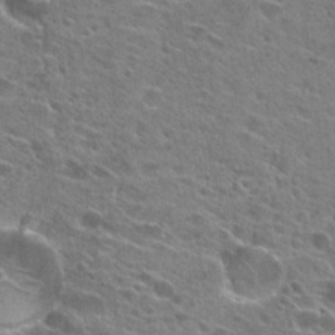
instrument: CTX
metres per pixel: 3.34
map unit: Hto
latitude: 23.8961
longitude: -42.8002
